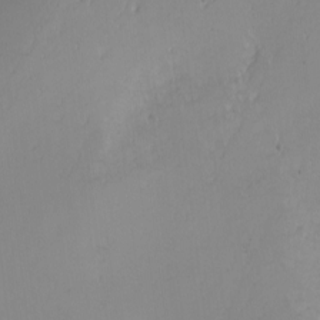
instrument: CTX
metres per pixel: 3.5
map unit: Nhu
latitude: -4.8030
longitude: -81.4237
